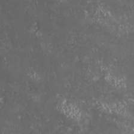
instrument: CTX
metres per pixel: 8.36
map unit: HNhu
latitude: -2.6140
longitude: 11.0487
